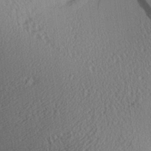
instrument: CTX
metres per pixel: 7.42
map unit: Aa
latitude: 26.5735
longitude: -134.2333
